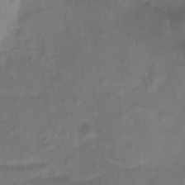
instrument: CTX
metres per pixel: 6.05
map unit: Htu
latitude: 2.0822
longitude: -21.7450
